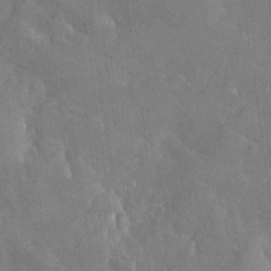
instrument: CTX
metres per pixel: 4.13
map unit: Nhu
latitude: -28.3306
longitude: -58.1767
